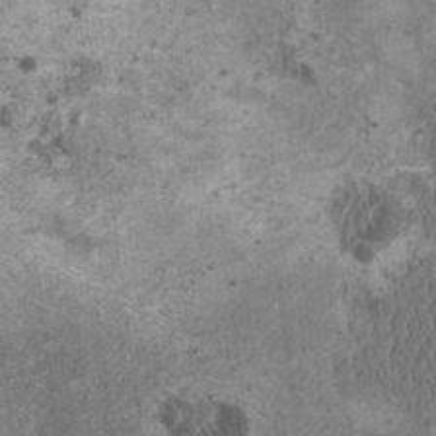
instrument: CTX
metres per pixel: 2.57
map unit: HNhu
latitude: 1.4237
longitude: 0.0661
